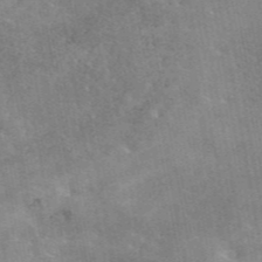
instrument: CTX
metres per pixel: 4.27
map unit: eAb
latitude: 45.0458
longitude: 124.9731
